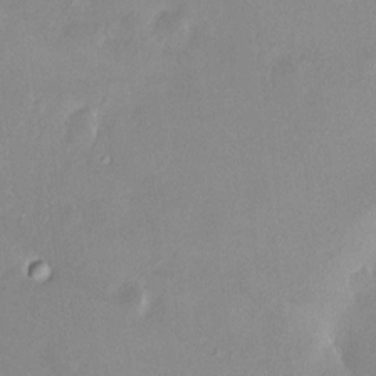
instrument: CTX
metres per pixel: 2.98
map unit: HNhu
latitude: 6.0822
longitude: 7.8989
